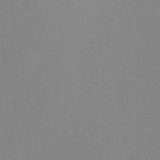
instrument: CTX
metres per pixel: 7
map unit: lHb
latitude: -36.9541
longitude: 72.7085
